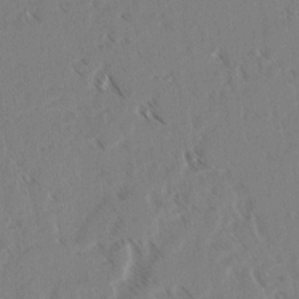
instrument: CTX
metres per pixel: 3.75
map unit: lAvf
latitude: 3.2726
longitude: -105.2915
